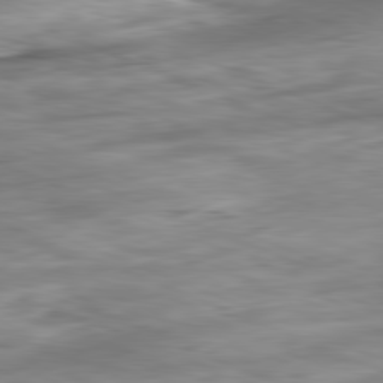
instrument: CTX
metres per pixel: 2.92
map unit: Ap
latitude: -81.9367
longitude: -80.7813
